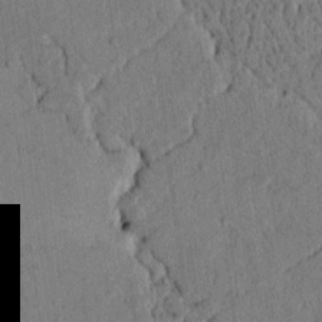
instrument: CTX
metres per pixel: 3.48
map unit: lAvf
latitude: 5.0647
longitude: 158.4628
